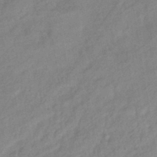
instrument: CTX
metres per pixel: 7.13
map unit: eHb
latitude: -41.5021
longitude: 83.1809
